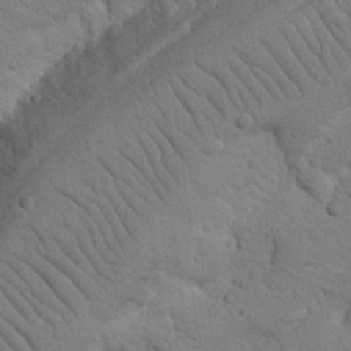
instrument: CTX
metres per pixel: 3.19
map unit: Nhu
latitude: 22.3278
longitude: -74.8191
